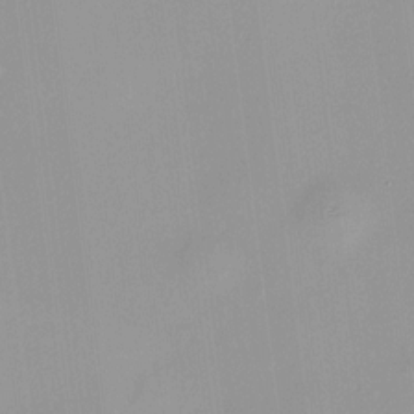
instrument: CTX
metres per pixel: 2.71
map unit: HNhu
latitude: 11.3482
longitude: 9.7100
